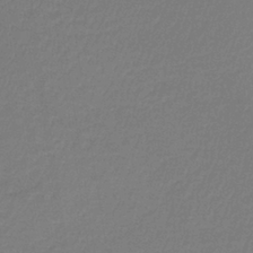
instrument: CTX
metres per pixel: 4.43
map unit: HNb
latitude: -37.9178
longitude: 55.3321
